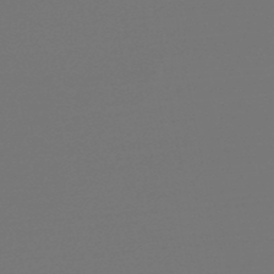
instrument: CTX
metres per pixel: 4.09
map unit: lHb
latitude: -47.3698
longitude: 65.9745
